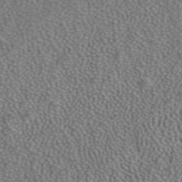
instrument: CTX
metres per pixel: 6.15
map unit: ANa
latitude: 39.9906
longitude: 24.5196
